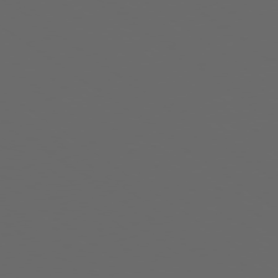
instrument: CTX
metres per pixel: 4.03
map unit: Ap
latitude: -79.5210
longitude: -59.5560
